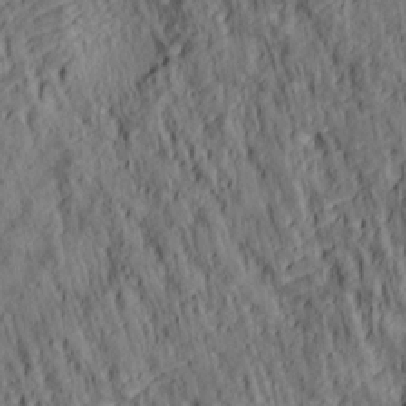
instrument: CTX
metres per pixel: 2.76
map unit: lAa
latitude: 5.4048
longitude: -114.9891
